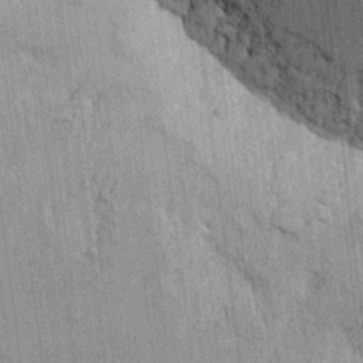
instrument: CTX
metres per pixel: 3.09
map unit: HNhu
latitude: 0.2711
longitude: -5.8394
